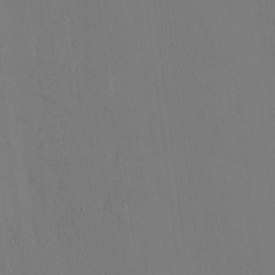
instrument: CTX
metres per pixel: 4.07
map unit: HNhu
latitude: 7.3482
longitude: 12.3117
